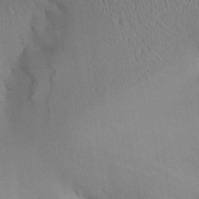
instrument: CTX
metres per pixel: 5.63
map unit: Aa
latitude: 25.4426
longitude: -133.2537
